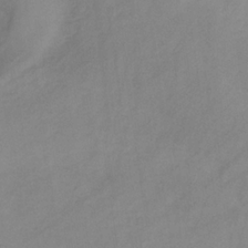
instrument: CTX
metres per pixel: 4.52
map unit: HNb
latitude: -31.3509
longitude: 63.1998
